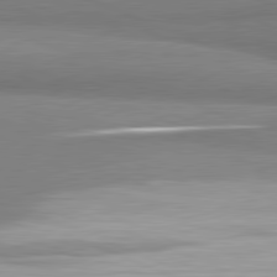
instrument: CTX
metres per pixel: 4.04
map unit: lApd
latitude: 81.4993
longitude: 164.9164
